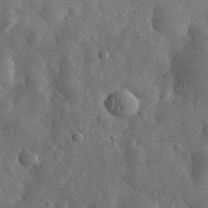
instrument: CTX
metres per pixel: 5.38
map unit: eHh
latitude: 32.0633
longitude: -74.5735
